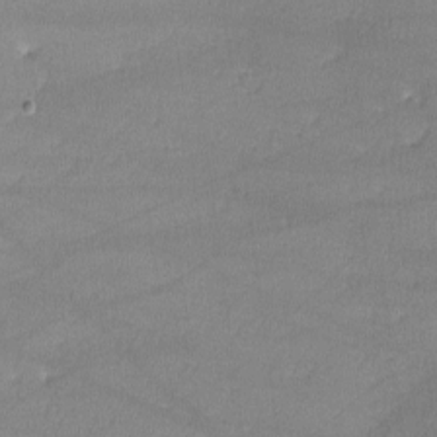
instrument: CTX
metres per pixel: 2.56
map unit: lHvf
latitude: -11.0487
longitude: -101.0081
